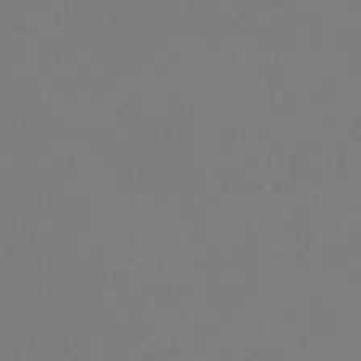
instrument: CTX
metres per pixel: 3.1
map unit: lHb
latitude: -38.5574
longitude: 74.9164
